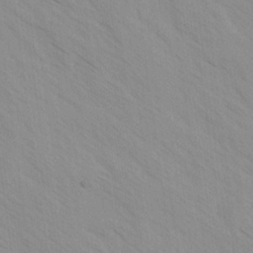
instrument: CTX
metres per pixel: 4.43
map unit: Ave
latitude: -1.5777
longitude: -112.3656
